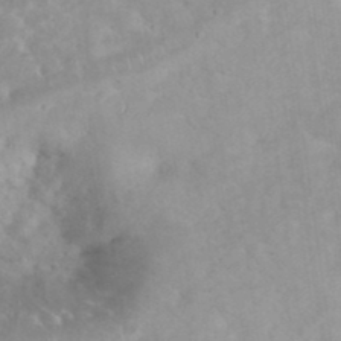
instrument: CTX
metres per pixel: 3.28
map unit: eHh
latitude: 35.5371
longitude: -62.7624
